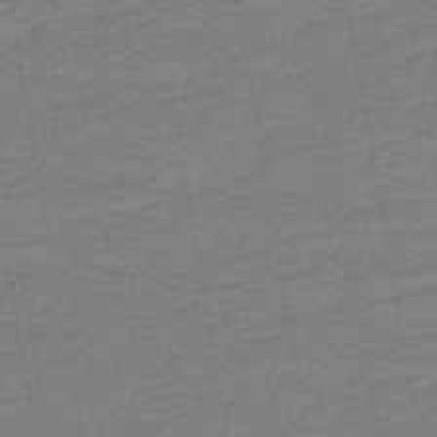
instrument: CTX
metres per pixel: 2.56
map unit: HNb
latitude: -45.8989
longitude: 52.1983
